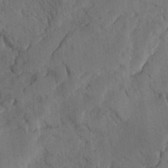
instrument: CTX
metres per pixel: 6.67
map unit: Ave
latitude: 23.6883
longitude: -133.4615
